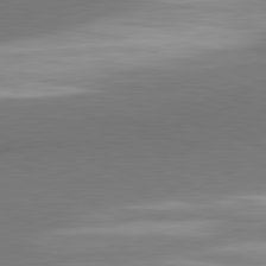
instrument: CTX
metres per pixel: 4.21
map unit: lApd
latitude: 81.3482
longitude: 163.4454
